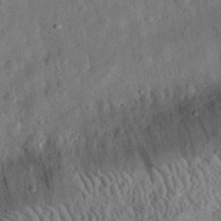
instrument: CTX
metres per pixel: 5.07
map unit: eHh
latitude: 31.4994
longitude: -76.3845
